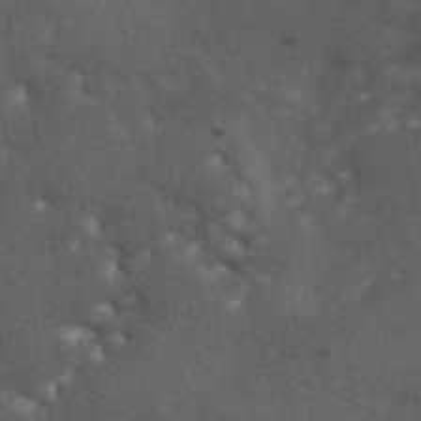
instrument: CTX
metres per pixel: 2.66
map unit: ANa
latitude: 41.5371
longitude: 26.9352
